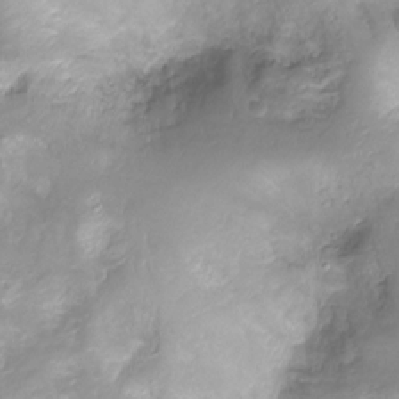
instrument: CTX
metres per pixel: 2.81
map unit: Ht
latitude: -16.9731
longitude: -45.1025
